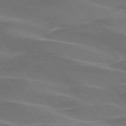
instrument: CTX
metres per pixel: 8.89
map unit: lApd
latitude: 74.4790
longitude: -62.0822
